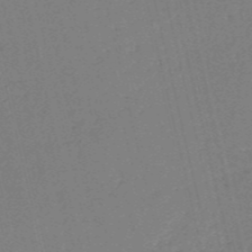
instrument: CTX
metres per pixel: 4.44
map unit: HNb
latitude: -54.1039
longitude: -39.8772
